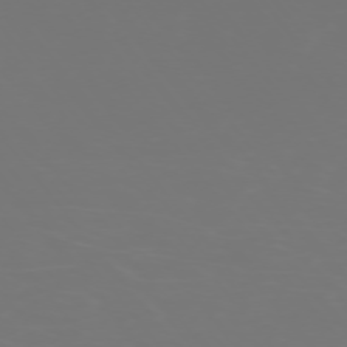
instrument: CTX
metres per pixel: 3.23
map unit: Ap
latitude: -75.3699
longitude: -83.9150
